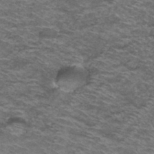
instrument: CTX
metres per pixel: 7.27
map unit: Hto
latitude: 37.8395
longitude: -42.5924
